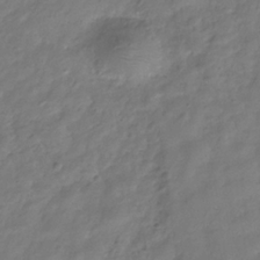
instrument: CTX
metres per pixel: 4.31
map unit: Hve
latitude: -32.9353
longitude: 91.6722
